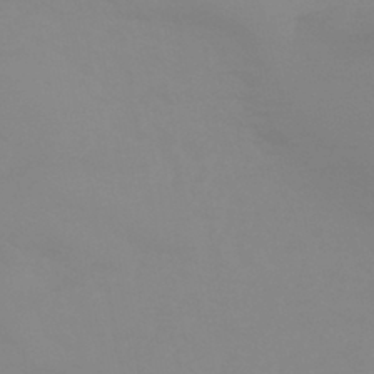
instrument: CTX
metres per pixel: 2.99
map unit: HNhu
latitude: -44.2362
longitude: 90.4629
